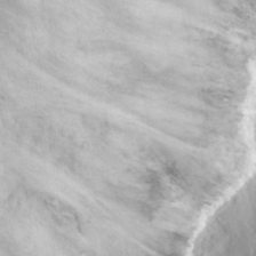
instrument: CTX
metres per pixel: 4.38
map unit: eHh
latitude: 15.9339
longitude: -73.4427
